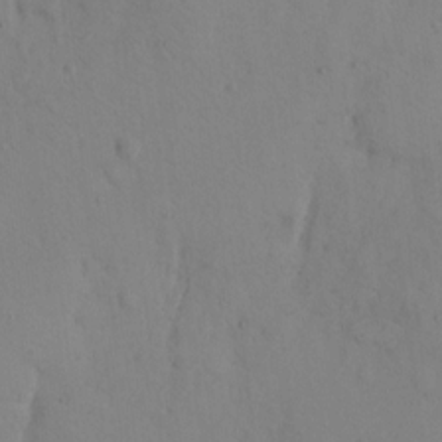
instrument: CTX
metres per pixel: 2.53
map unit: eHh
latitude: 12.3467
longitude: -61.4426
